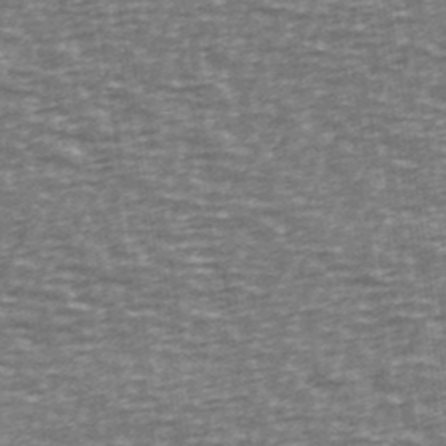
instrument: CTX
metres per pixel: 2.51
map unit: Ave
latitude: 40.0633
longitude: -113.1781
